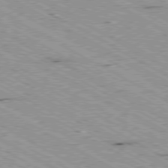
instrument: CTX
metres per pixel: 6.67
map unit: Ap
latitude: -80.4818
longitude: -53.3293
